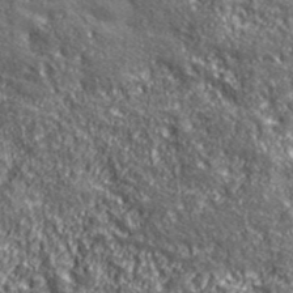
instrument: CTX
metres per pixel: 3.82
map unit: eHh
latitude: 43.0836
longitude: -90.5924
